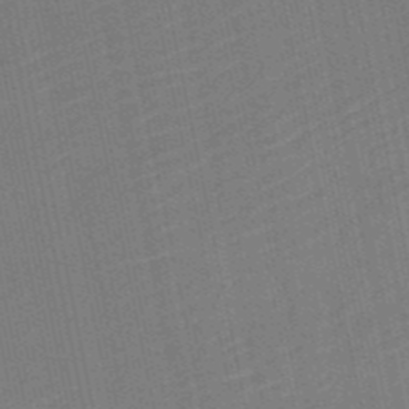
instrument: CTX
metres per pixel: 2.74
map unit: HNb
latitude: -52.1416
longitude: -49.0647
